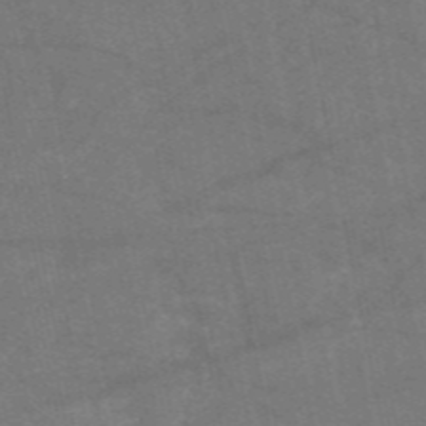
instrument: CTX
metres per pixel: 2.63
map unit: HNb
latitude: -55.4832
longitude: -39.7261
